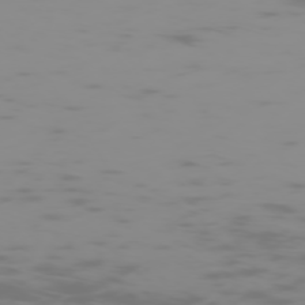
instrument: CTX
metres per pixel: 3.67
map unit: Hpe
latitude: -74.4062
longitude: 6.2550
